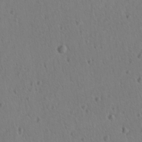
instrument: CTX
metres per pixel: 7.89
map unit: lAvf
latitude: -9.7289
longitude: -120.0255
